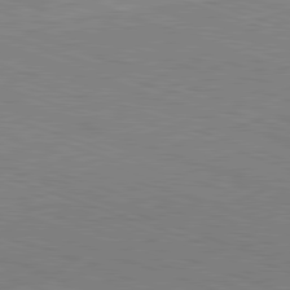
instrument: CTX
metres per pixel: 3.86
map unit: Hpe
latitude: -82.5007
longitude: 14.0472
